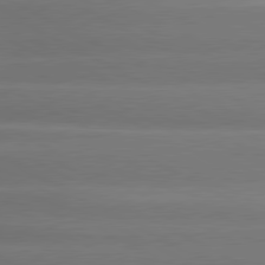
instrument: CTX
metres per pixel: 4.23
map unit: lApd
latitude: 80.7057
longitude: -135.8205
